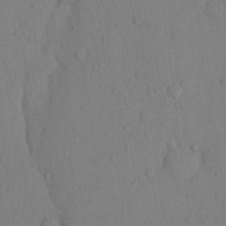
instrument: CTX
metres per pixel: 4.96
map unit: Hto
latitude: 13.0081
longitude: -56.4601
